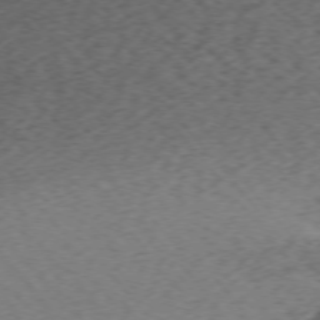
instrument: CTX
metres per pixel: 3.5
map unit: Ap
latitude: -75.1998
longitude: -72.1956
